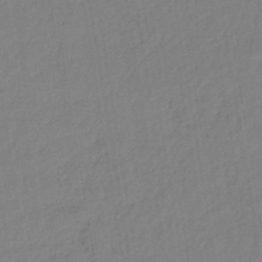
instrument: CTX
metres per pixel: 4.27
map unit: lHb
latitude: -42.0472
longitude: 74.6897
